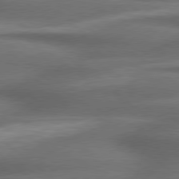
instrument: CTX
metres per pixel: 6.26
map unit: lApd
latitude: 79.3482
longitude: -118.3467
